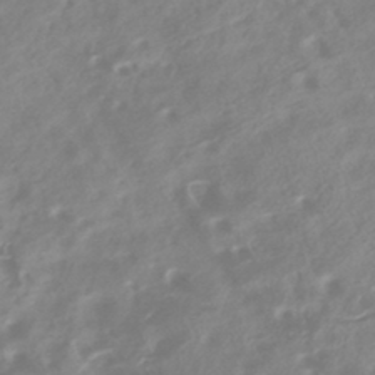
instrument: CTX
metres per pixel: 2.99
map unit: HNhu
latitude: -42.2739
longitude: 92.0472
